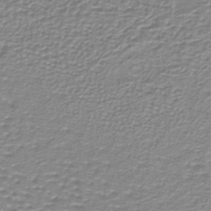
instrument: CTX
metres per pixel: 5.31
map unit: lHb
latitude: -40.1039
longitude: 61.4454
